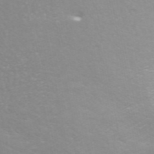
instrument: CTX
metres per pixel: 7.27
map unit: ANa
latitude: 44.5923
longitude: 27.5210
